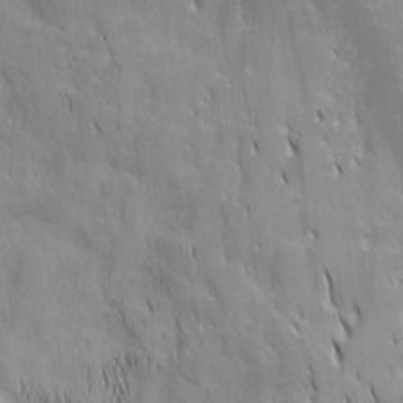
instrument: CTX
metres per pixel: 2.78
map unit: Nhu
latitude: -5.6722
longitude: -152.3090
